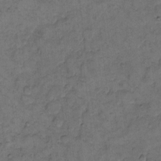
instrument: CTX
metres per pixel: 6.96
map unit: eHh
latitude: 11.5371
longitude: -63.5371
